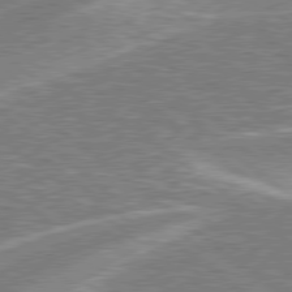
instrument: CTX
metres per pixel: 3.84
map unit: lApd
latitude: 78.8191
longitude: -158.3656
